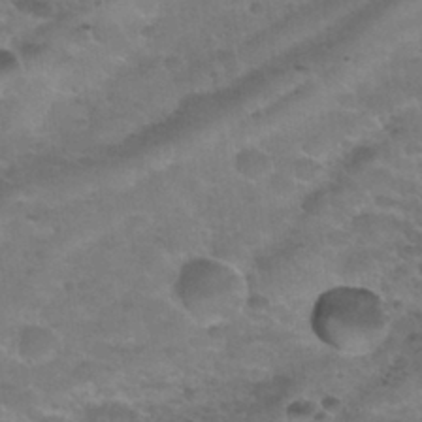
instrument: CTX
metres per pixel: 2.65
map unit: Nhu
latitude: 30.9325
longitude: -52.3845
